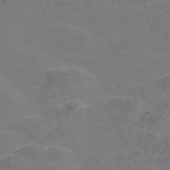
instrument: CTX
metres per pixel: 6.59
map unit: Nve
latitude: -58.1983
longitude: 54.8786
